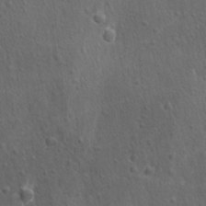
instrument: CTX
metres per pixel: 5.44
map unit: lAvf
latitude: -9.5966
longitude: -120.2901
